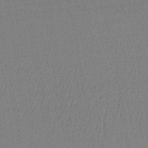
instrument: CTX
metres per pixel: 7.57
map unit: lHb
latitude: -48.0094
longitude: 61.9745
